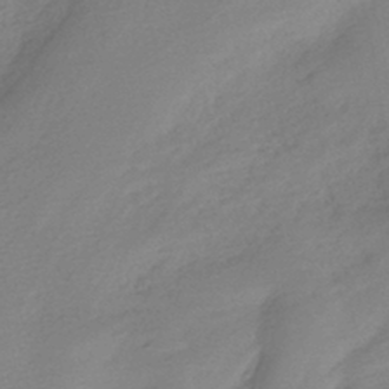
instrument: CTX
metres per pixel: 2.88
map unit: HNhu
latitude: -40.6707
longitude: 94.1605
